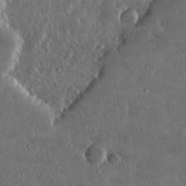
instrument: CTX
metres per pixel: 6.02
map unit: lHvf
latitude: 32.5357
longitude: -90.2523
